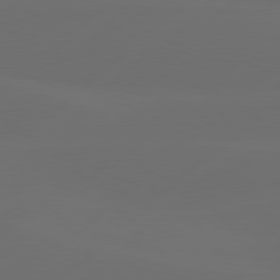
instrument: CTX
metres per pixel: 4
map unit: Hpe
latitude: 78.3090
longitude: -132.2145
